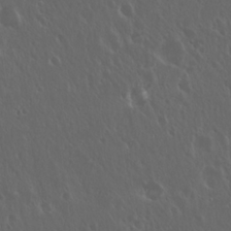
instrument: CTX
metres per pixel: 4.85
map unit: Hto
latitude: 19.3859
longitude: -57.1781
